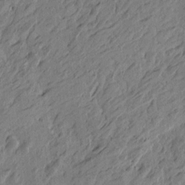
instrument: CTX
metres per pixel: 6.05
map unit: Htu
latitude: -5.5399
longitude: -178.9136
